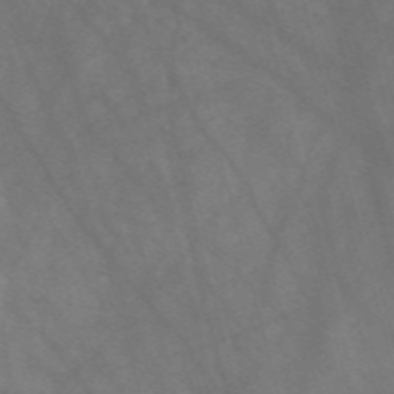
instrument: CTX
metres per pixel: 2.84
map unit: Nve
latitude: -58.2361
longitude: 63.9178
